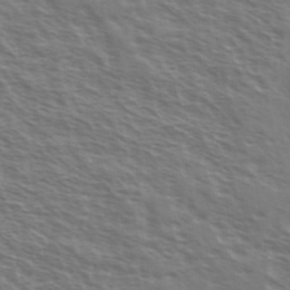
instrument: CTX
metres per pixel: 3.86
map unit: Ave
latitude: 37.6127
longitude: -111.2726
